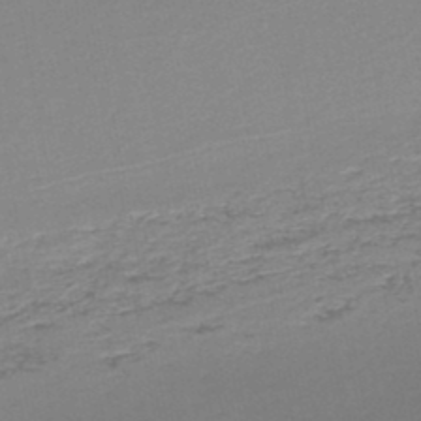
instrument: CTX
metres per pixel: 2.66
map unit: lHb
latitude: -47.0864
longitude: 75.1620
